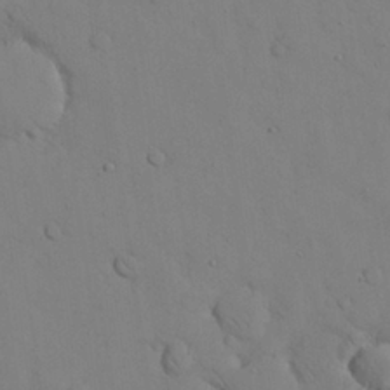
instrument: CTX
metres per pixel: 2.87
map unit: Nhu
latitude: 28.1578
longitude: -72.6113
